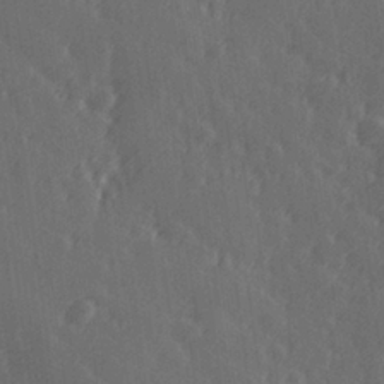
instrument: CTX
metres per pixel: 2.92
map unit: Hve
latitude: 26.6869
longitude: 146.2739
